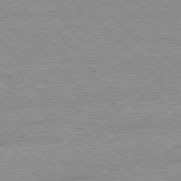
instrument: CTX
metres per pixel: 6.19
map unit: Ap
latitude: -77.1242
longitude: -88.5546
